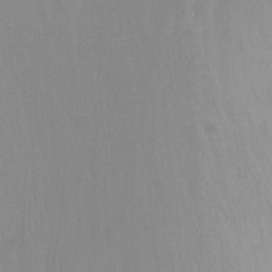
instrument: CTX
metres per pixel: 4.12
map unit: Ht
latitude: -9.6533
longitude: -46.6113
